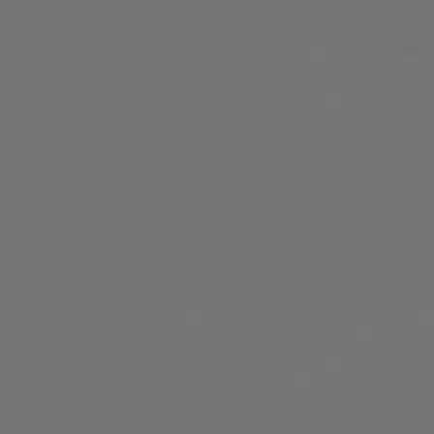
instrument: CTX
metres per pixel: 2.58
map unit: Ap
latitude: -79.6533
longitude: -64.5168
